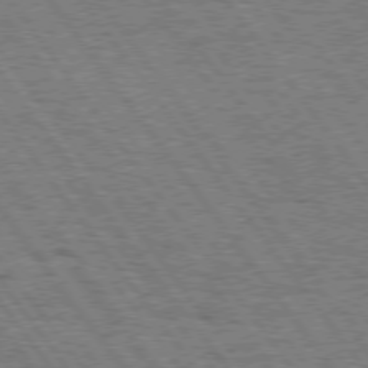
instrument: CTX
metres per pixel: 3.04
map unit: Hpe
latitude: 74.6491
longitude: -139.4426
